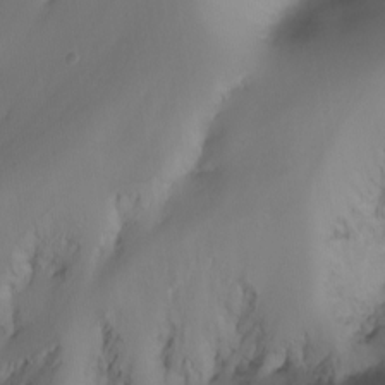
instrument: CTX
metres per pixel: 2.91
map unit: Nhu
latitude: -13.5966
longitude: -61.9528
